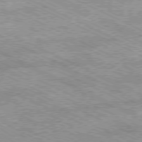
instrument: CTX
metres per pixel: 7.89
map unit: Ap
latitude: -79.8044
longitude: -66.9135
